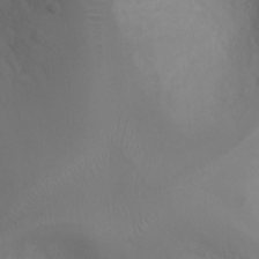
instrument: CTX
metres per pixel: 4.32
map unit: Ht
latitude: -4.5384
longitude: -24.5356
